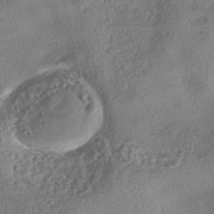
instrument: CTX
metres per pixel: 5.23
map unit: eHh
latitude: -42.5195
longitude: 121.0108
